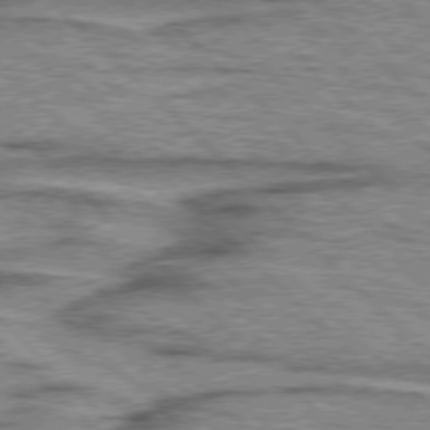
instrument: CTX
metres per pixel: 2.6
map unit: lApd
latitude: 76.8380
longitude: -78.4601
